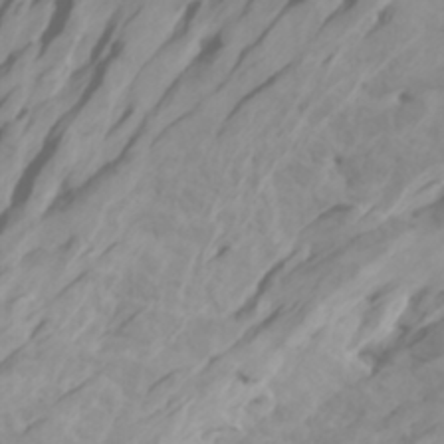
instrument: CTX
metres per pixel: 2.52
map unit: Htu
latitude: -6.7463
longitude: -70.8947
